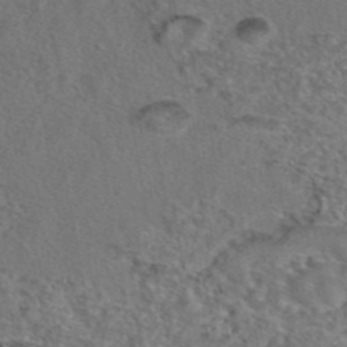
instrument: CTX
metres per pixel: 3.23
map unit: eAb
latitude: 43.1403
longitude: 104.2739
